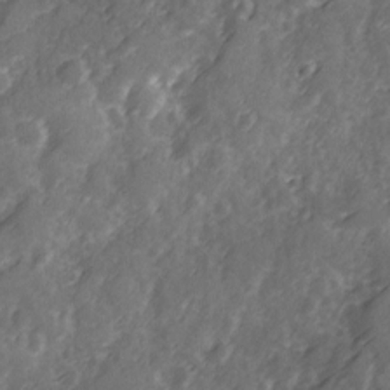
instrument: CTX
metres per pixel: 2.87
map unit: Ave
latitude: 12.8569
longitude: -103.3104
